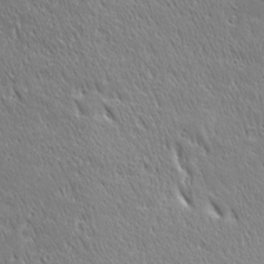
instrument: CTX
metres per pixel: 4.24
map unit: Ave
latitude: 20.9892
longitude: -137.1592
